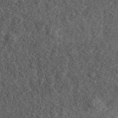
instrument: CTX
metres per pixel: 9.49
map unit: eHh
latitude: 36.1389
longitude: -79.6883
